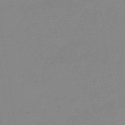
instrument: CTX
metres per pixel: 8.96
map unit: eHb
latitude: -45.0298
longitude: 86.6330
